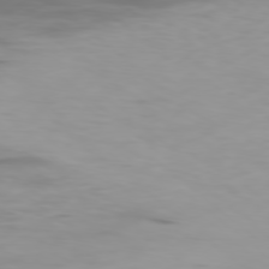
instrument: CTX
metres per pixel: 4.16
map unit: Ap
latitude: -78.9541
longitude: -61.2915
